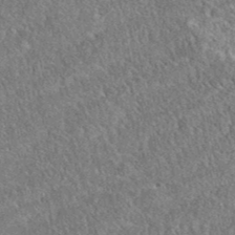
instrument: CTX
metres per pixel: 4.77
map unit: eAb
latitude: 37.5371
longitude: 112.3684
